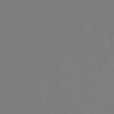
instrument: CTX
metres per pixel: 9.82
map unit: HNb
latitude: -54.4818
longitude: -39.1970
